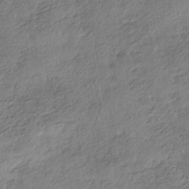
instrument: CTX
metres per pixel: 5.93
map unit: HNhu
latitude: -40.7841
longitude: 107.5966
